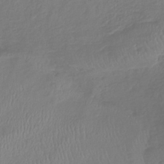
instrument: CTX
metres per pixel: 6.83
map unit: lHb
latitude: -40.9919
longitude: 74.9353
